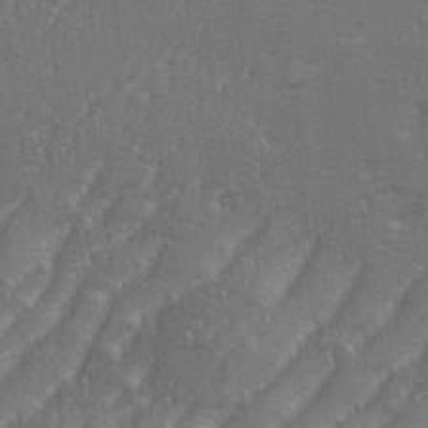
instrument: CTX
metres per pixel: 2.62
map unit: eHh
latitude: 35.4237
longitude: -133.3293
